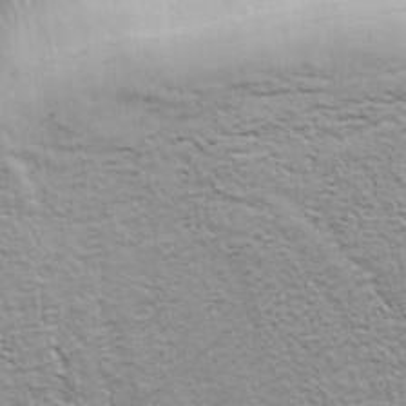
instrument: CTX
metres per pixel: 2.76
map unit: lHvf
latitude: 25.4993
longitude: 143.4643
